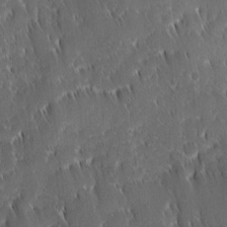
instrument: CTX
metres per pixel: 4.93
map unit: Ave
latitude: 9.5938
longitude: -104.6302
